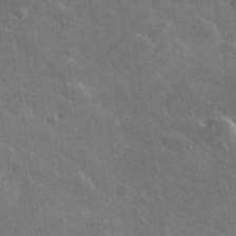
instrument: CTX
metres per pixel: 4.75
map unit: lHvf
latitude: 35.4804
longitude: -92.3089
